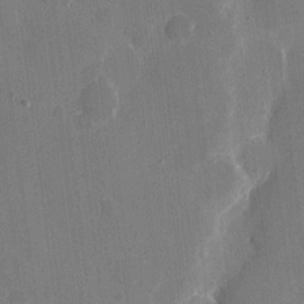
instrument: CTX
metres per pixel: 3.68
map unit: eHh
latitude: 7.1970
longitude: -67.2159
